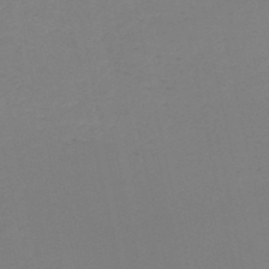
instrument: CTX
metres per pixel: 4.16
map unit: HNb
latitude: -52.7652
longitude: -52.0822
